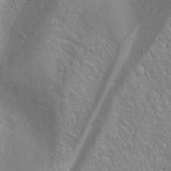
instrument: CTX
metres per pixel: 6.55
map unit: Htu
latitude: -4.2928
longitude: -87.9150
